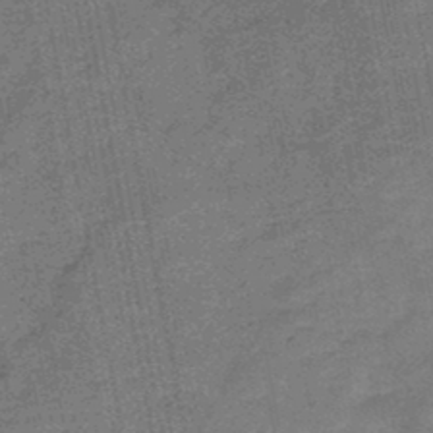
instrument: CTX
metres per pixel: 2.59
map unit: HNb
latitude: -46.5007
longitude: -36.2901
